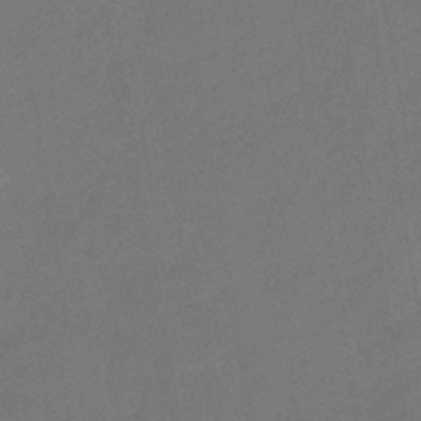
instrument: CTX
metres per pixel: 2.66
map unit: lHb
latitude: -39.5021
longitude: 69.5210
